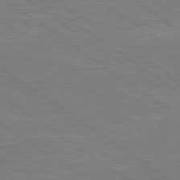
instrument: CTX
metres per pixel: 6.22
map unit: lApd
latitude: 79.5938
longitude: 166.4440
